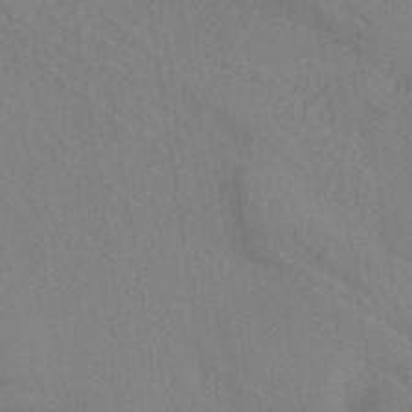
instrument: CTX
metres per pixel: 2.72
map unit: ANa
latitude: -38.2362
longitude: 95.6721
